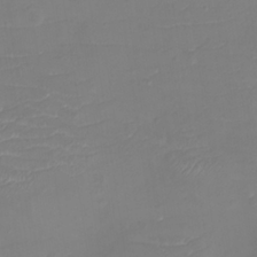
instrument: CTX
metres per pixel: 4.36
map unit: eHh
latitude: -3.8800
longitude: -75.8394
